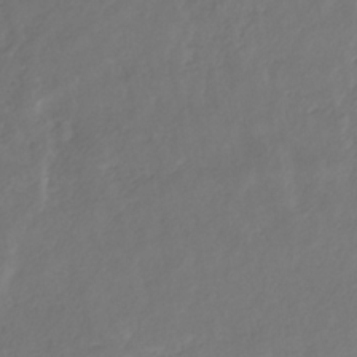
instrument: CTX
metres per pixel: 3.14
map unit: eHb
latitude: -29.9556
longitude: 65.5588
